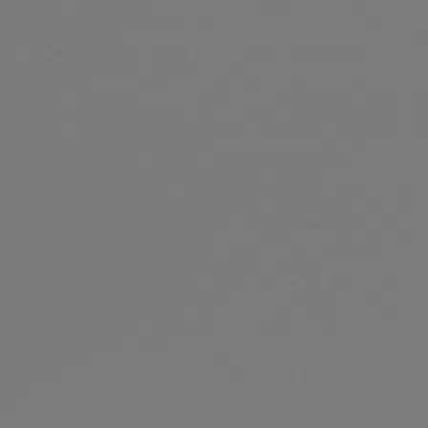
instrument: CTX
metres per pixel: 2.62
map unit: lHb
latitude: -46.6707
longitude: 65.9367
